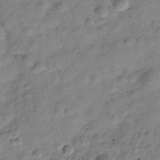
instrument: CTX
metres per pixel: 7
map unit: Hve
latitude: -29.2187
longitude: 93.0864
